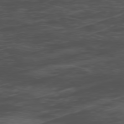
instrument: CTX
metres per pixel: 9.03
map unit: Ap
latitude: -76.6896
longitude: -66.7057
